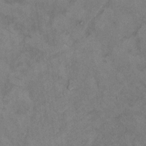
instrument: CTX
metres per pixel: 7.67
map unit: Ht
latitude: 11.7072
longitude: -31.9339
